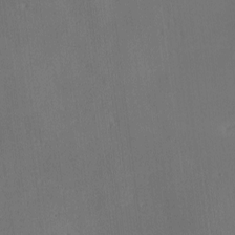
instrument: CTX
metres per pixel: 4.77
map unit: eHh
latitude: -7.7100
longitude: -69.3670
